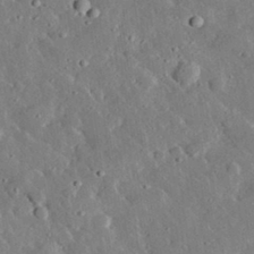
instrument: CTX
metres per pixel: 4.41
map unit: lHvf
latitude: 32.7813
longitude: -84.3845
